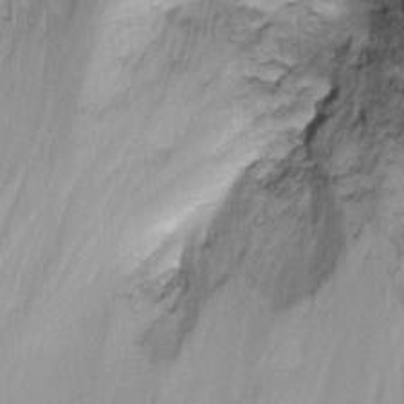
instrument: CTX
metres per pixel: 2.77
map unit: Ht
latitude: -9.6344
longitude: -28.5546
